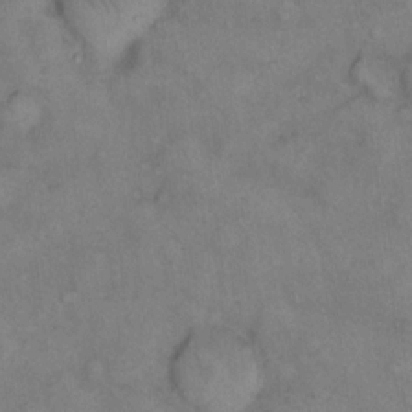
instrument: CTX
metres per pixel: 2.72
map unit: eHh
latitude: 14.2334
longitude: -63.9150
